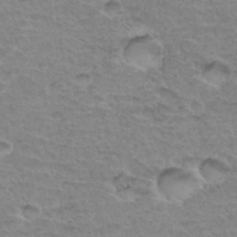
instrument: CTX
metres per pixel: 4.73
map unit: Hto
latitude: 34.4412
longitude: -45.7827
